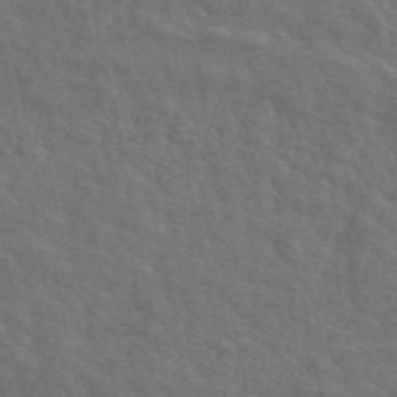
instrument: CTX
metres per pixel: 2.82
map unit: ANa
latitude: 48.7246
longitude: -77.7071
